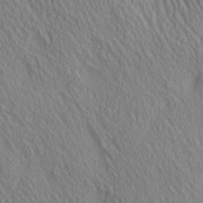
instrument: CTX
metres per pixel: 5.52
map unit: lAa
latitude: 4.8947
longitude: -117.0081
